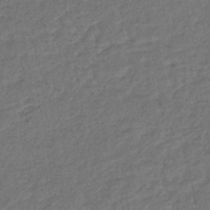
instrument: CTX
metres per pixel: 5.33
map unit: lHb
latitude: -43.1620
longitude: 79.7477
